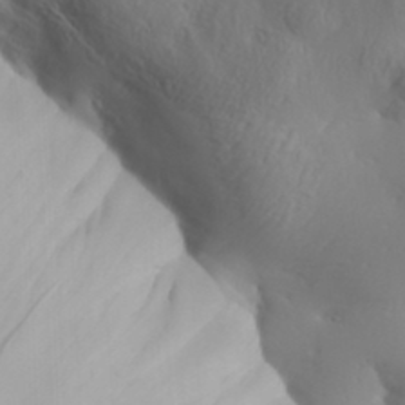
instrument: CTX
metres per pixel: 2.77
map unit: Aa
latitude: 32.3089
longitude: -141.5560
